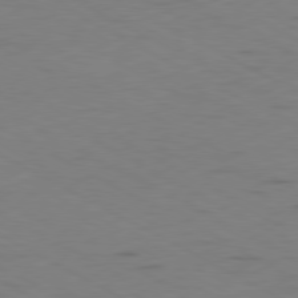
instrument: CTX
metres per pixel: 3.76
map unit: Ap
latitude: -80.9731
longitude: -71.0836
